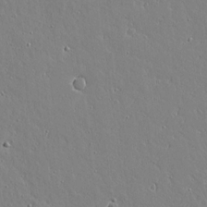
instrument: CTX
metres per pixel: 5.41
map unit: lAvf
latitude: 16.7246
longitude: -128.0444
